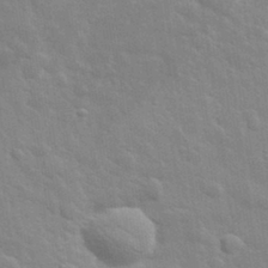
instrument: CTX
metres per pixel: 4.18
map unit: lHvf
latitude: 33.8961
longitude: -82.3656
